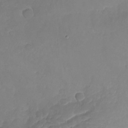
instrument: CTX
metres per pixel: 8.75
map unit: Nhu
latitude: -19.3699
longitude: -57.3670
